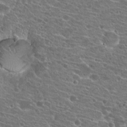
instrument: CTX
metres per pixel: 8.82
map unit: Hto
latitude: 21.5371
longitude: -39.9906
